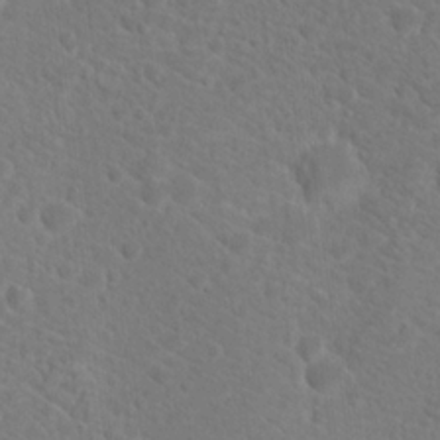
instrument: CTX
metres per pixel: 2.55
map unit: Hto
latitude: 18.7813
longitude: -37.3671
